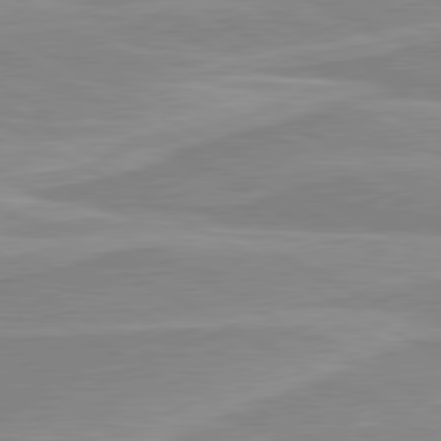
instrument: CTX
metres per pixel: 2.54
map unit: lApd
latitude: 80.4223
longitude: 171.2754
